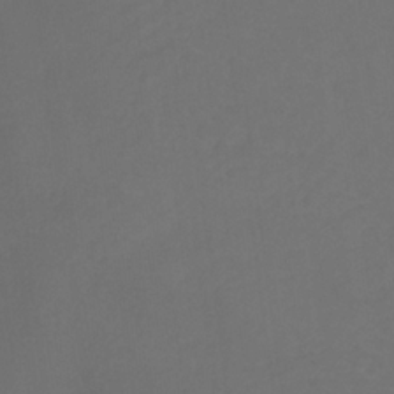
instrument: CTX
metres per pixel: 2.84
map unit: lHb
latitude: -31.2565
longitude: 64.1417
